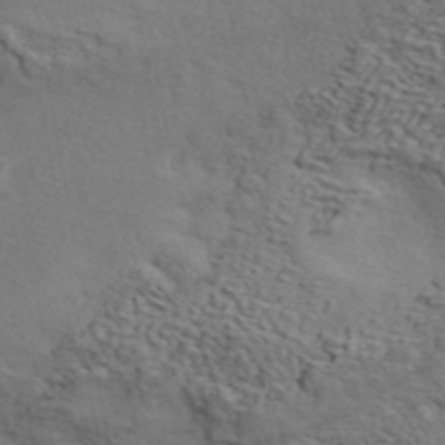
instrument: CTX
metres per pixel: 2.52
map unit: ANa
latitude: 43.8394
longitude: 48.2362
